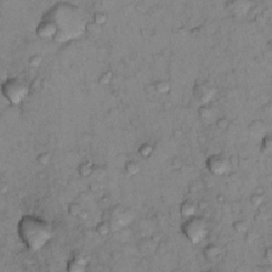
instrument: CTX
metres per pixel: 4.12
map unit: Nhu
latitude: 13.6127
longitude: -29.0836
